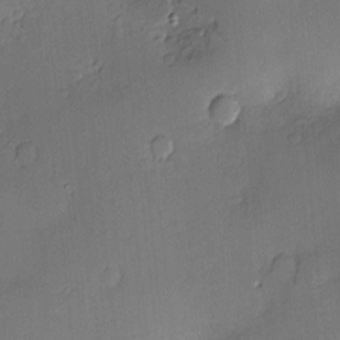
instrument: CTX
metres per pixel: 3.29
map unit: Hve
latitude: -9.4265
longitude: 175.4265
